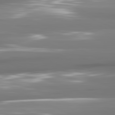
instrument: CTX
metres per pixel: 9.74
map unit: lApd
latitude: 81.4048
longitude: -142.6113
